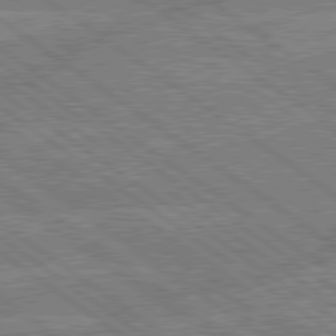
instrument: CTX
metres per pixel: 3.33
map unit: lApd
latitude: 79.4238
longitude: -144.8569
